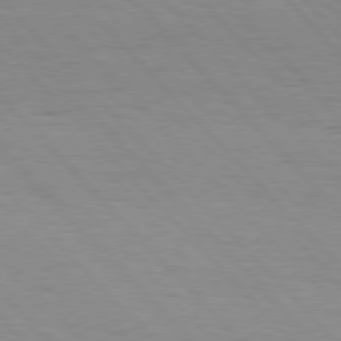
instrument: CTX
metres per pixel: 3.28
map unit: Hpe
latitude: 76.7246
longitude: -154.3467
